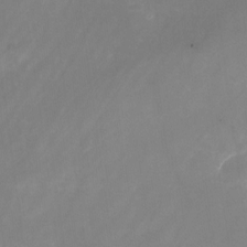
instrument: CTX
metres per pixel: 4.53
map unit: Nhu
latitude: -24.8597
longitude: -71.0458
